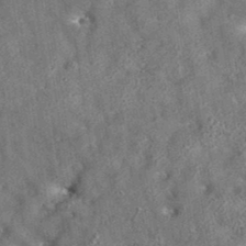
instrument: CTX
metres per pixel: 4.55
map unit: eAb
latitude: 35.5938
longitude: 112.4062
